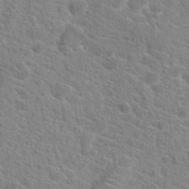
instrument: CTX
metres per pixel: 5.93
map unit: Hto
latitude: 20.7813
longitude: -39.3293
